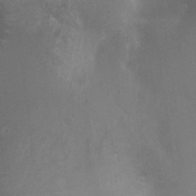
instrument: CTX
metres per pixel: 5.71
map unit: Ht
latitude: 2.7435
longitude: -25.9528
